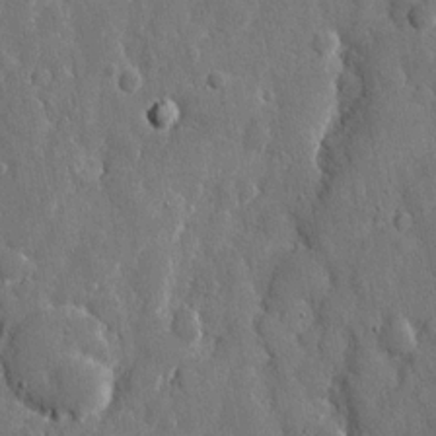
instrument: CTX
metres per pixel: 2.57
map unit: eHh
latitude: 11.9717
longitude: -69.8583
